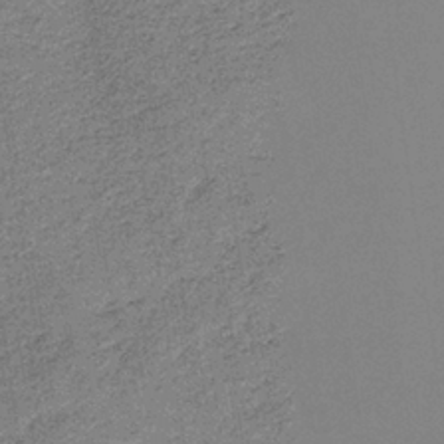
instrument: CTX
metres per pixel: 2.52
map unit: HNb
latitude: -36.5762
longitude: 54.5763
